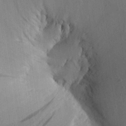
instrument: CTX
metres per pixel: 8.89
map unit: Aa
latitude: 25.4237
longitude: -143.4616
